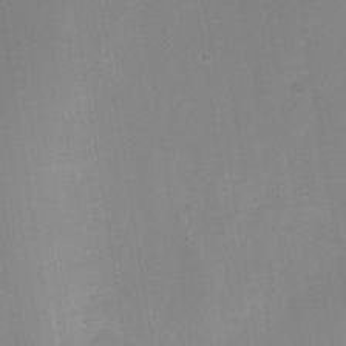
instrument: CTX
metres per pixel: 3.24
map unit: Nhe
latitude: -37.1998
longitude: -112.8758
